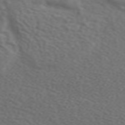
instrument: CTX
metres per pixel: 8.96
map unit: ANa
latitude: 44.5168
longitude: 28.2928
